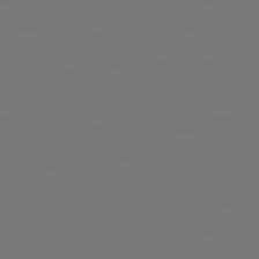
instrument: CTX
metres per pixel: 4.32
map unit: Hpe
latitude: 76.8002
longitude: -136.4979
